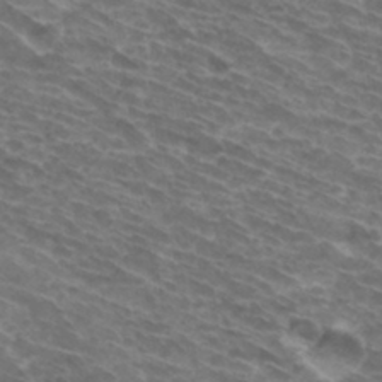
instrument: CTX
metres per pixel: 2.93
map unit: Hto
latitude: 33.3671
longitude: -43.6316
